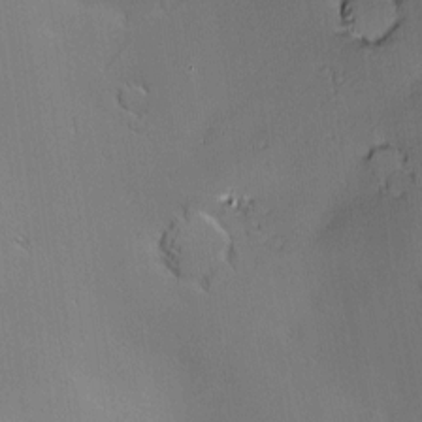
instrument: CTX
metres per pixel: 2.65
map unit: Nve
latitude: -9.4265
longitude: 174.2928
